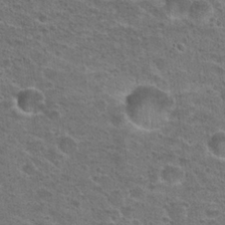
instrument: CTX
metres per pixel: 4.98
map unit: Hto
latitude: 23.8772
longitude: -49.2537
